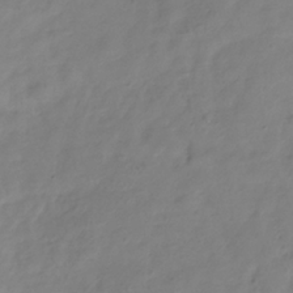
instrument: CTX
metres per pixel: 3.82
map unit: Hve
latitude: -33.4455
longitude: 90.5952
